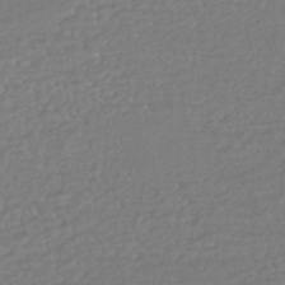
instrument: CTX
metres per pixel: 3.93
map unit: HNhu
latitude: -44.0850
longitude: 98.3117
